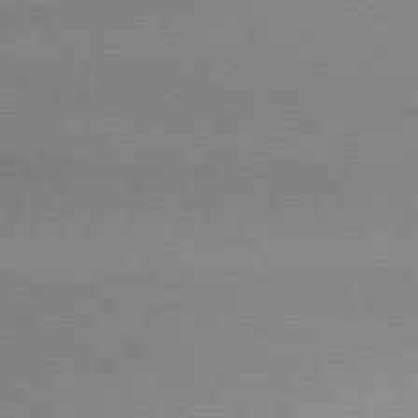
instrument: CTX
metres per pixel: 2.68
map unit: lApd
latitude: 80.0822
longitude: 167.4643
